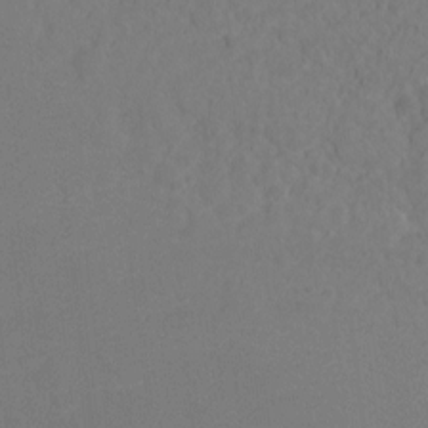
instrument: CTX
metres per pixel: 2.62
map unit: Ht
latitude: 2.3278
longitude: -33.5749
